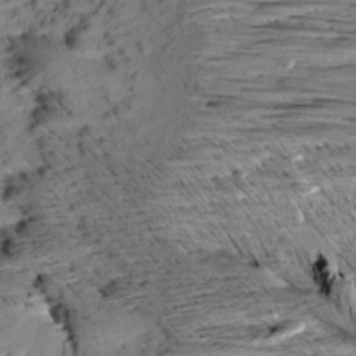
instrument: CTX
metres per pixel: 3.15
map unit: Aa
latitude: 8.7435
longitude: -140.6112
